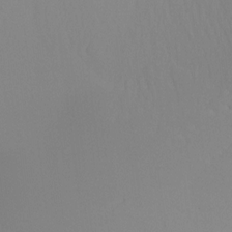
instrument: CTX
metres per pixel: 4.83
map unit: Ht
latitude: -14.8408
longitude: -48.1200
